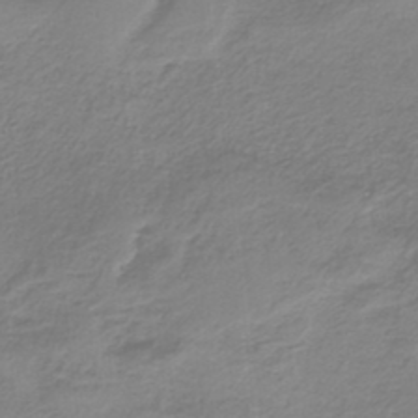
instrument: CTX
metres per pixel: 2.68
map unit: HNb
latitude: -36.1416
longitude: 55.5588
